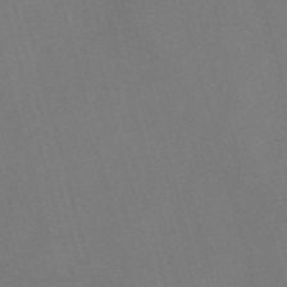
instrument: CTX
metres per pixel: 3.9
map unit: Nve
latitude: -58.4628
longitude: 64.5574
